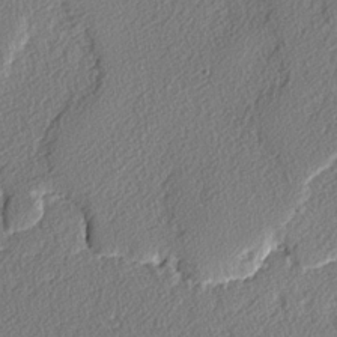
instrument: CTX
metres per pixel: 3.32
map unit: lAvf
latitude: -3.5399
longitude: -108.9135
